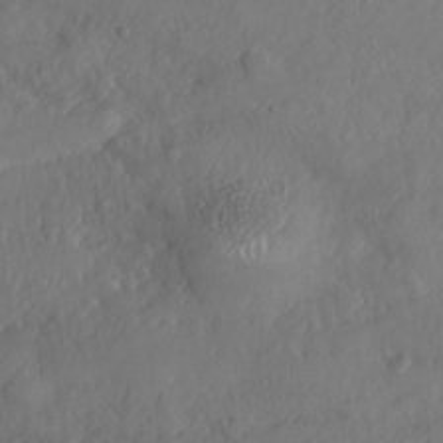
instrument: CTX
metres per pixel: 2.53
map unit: Nhe
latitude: -36.8408
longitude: 138.0094
